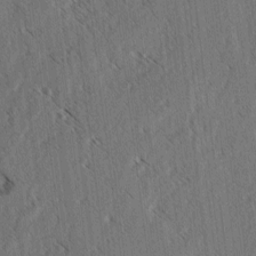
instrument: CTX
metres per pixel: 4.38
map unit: lAvf
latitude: -3.5777
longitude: -113.9717
